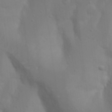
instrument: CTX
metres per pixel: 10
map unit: Nhu
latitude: 18.5545
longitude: -73.3293
